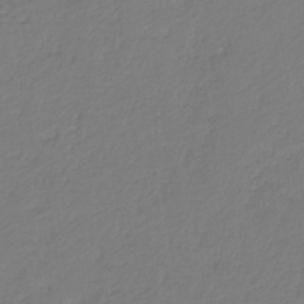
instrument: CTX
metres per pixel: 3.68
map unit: eHb
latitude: -30.2550
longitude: 66.8030
